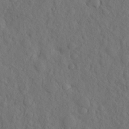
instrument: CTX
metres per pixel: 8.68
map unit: eHh
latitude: -2.2172
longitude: 18.1606
